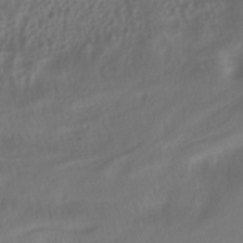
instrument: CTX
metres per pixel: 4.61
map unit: HNhu
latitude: -41.3321
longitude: 101.9178
